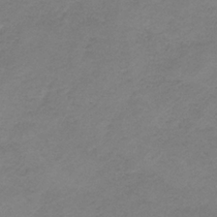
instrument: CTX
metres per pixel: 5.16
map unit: HNb
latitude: -33.6911
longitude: 61.2187
